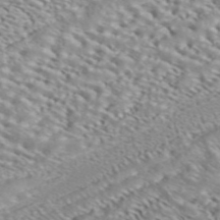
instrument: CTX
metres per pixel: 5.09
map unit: ANa
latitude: 45.0459
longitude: 37.3320
